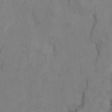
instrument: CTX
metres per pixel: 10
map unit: Ht
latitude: 9.5371
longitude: -32.7246
